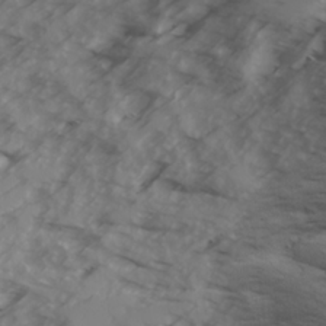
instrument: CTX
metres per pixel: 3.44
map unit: Ave
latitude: 17.5560
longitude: -129.1592
